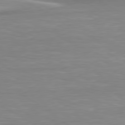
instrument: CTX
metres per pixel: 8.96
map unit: lApd
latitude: 79.3104
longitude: -114.3467
